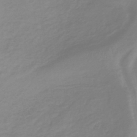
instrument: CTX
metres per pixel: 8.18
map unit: lHb
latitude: -40.6518
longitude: 72.1794
